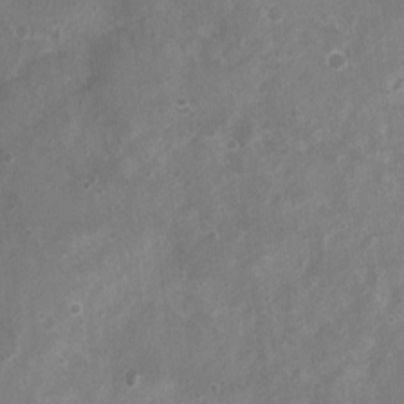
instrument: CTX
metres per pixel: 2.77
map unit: Nhu
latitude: 4.9892
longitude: -16.8569
